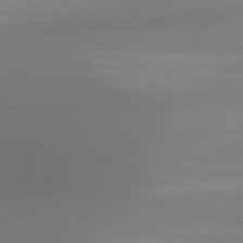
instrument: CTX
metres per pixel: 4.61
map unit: lApd
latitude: 80.9892
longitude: 131.4076
